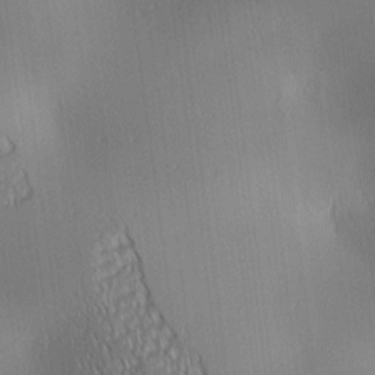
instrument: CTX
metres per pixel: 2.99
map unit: lAa
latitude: 0.6868
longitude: -116.6302
